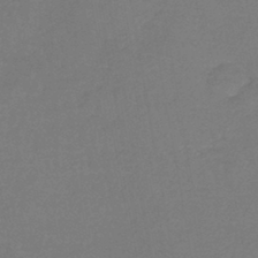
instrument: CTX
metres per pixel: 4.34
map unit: lHb
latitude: -42.1416
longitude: 76.6330
